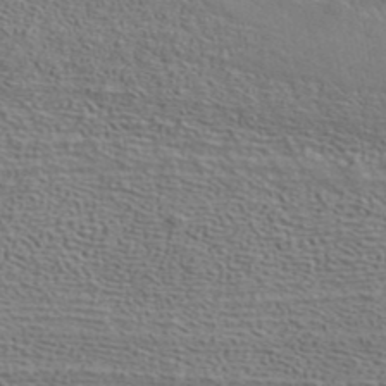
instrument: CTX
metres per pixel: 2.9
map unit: ANa
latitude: 39.7072
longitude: 21.3131
